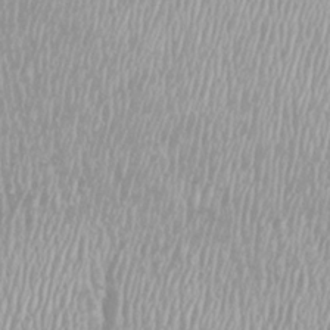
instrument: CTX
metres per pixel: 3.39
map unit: Htu
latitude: -8.7652
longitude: -76.4601
